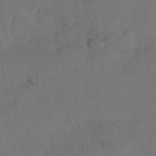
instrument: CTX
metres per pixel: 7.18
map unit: Nhu
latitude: 27.4804
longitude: -70.1389
